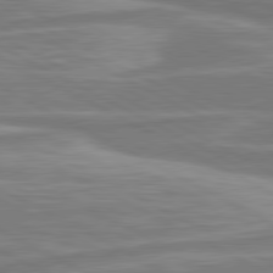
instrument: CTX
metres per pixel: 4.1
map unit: lApd
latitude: 80.7813
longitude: -174.1200
